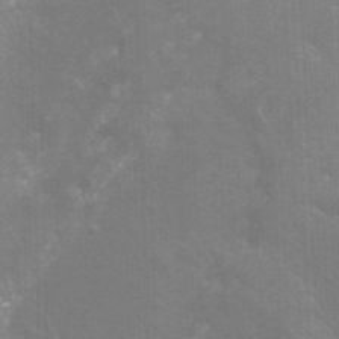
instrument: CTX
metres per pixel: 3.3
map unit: Htu
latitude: -12.2551
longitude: -71.5371
